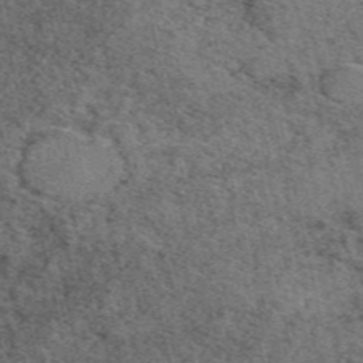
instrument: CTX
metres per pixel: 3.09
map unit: eAb
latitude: 48.4790
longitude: 105.9178
